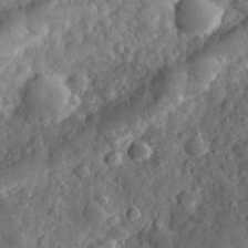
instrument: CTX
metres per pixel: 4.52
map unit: eHh
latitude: 31.5371
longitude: -69.5560
